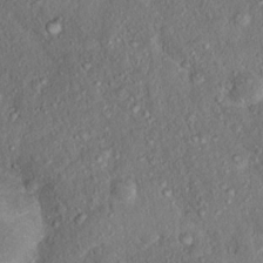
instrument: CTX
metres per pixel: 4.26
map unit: Nhu
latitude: 15.8206
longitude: -30.2901
